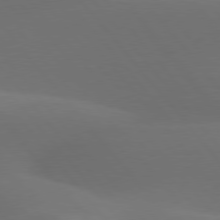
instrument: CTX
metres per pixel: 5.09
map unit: lApd
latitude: 78.0822
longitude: -52.9514
